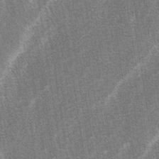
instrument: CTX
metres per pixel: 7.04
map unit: lAa
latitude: -3.7666
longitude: -129.3859
